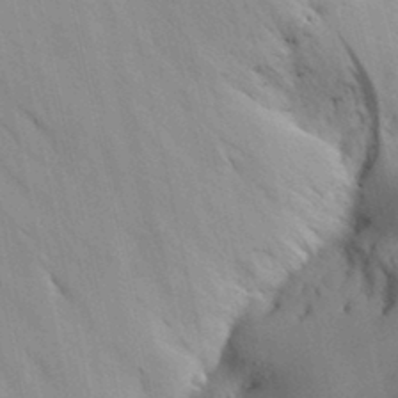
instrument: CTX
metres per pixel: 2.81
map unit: Aa
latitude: 30.1200
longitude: -142.8569
